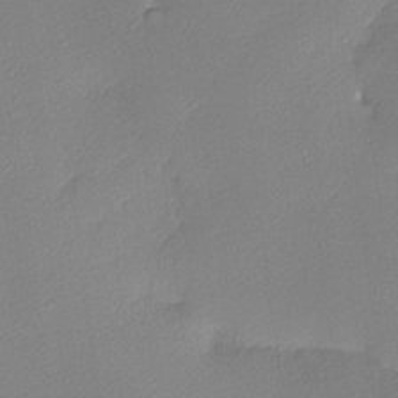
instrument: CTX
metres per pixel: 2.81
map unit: Nhu
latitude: 1.9528
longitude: -75.6883
